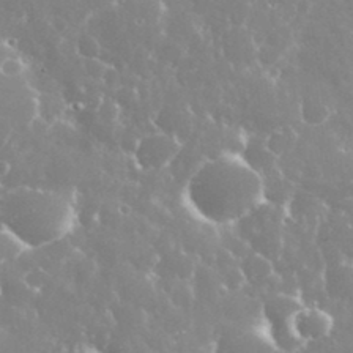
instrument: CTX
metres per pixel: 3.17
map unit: eHh
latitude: 35.4615
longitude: -58.4223
